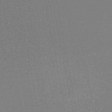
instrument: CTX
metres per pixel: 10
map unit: HNhu
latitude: -47.2187
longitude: 99.9367
